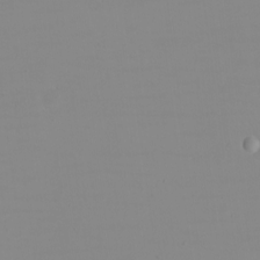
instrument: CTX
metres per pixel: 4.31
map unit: eHh
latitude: -5.7099
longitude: -82.8380
